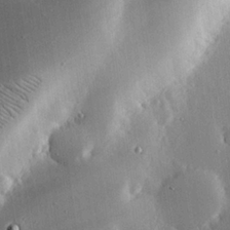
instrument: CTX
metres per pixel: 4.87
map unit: eHh
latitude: 23.9906
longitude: -90.7246
